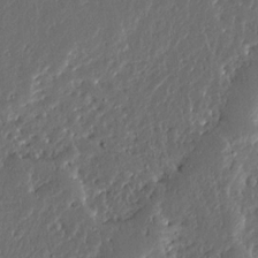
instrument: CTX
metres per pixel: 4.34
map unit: Ave
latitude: 14.1767
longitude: -138.1011
